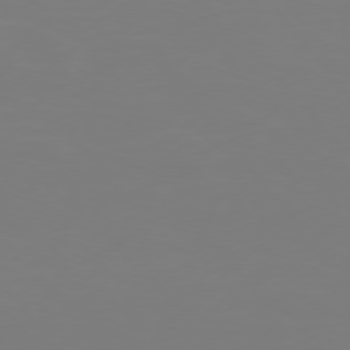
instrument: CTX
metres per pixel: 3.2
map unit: Hpe
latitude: 75.8017
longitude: -139.3671
